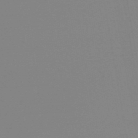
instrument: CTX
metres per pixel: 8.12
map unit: eHb
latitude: -50.4251
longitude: 73.8611
